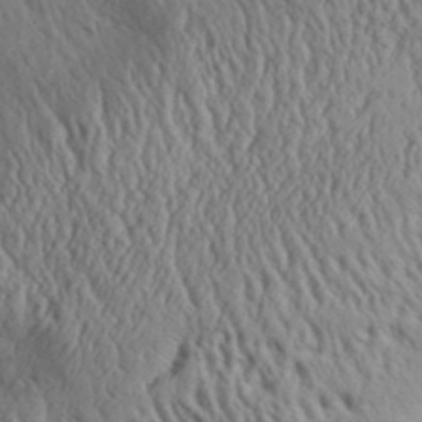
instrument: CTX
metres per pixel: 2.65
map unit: Aa
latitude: 31.5749
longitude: -135.0647
